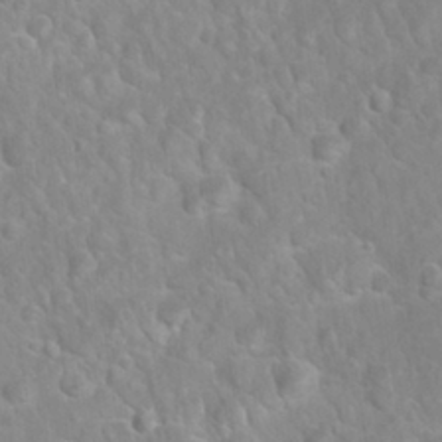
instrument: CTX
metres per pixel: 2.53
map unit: Nhu
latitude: 27.2159
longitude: -62.4223
